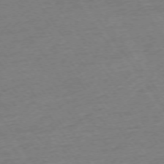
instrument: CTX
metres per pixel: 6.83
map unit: Ap
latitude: -74.3118
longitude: -83.1025
